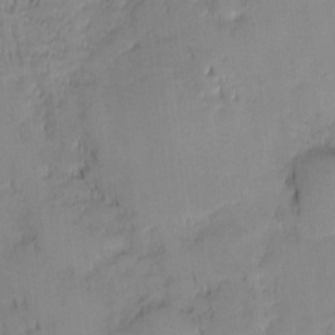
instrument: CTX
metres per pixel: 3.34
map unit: eHh
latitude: -1.4077
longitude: -82.9135
